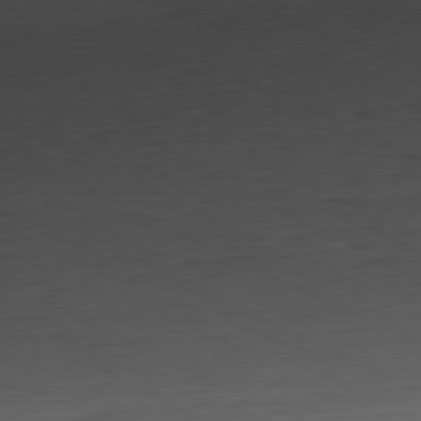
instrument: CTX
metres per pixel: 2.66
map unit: Ap
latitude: -80.6141
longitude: -82.5167
